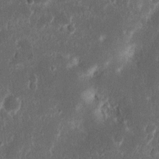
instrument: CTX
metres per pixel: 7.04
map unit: Nhu
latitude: 13.8206
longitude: -73.4238
